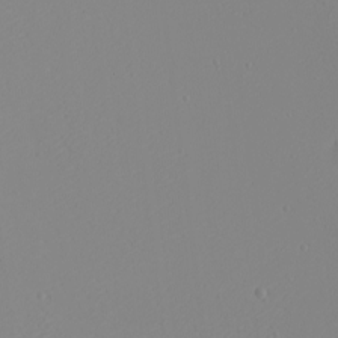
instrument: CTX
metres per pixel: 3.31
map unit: eHh
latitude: -5.4832
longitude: -85.5938
